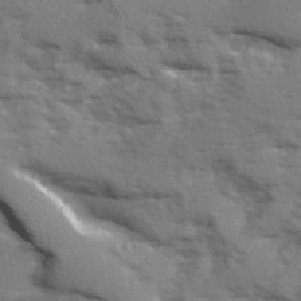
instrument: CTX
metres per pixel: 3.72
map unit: Ave
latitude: 12.3278
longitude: -101.9150
